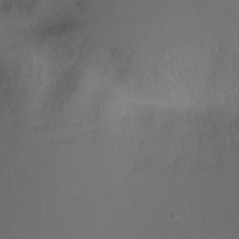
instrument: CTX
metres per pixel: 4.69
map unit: Ht
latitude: -10.7652
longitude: -28.2333
